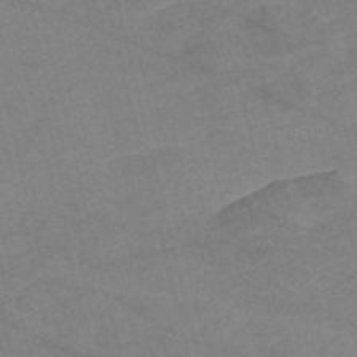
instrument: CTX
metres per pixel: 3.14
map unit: Nve
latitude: -57.3132
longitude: 50.6896
